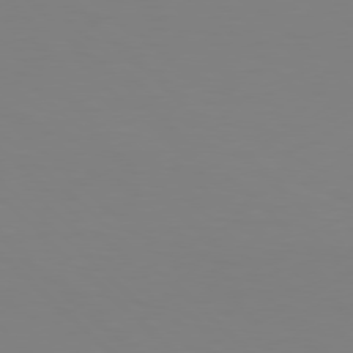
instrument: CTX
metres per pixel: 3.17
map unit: Hpe
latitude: 77.2348
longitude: -132.8947
